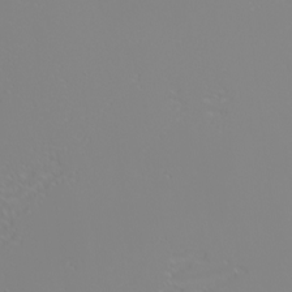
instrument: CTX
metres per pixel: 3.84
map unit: eHh
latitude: -6.1417
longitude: -85.3860
